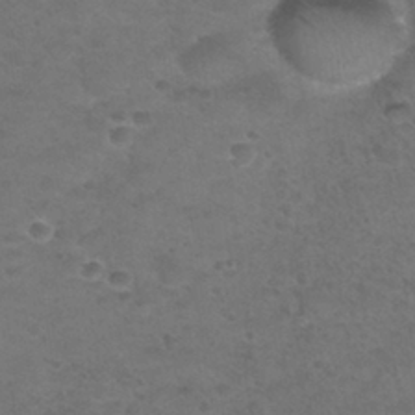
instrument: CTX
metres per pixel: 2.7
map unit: Nhu
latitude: 29.0458
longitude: -50.1011
